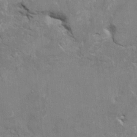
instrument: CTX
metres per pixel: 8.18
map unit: Htu
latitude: 2.8380
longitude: 142.3117
